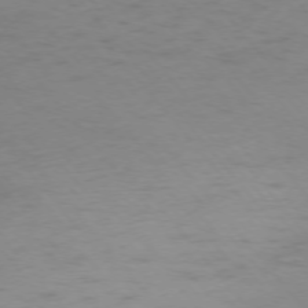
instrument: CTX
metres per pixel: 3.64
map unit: Ap
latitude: -75.6722
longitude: -66.5734
